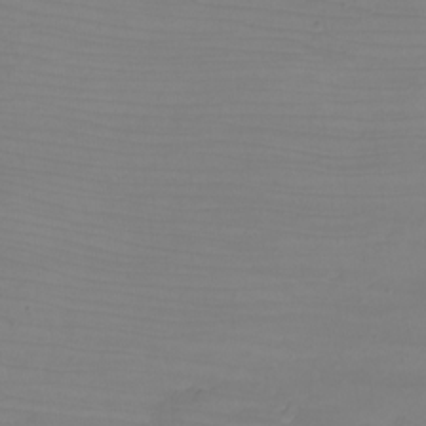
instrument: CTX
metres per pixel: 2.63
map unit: eHh
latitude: -6.2361
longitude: -79.6127
